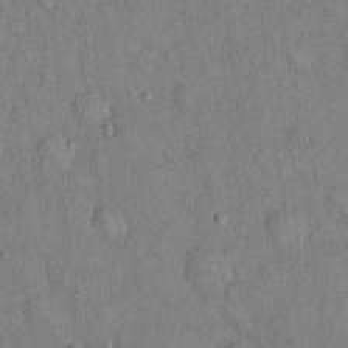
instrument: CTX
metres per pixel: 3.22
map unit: Hto
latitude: 14.0633
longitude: -58.4979
